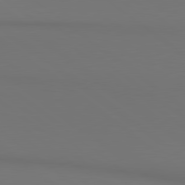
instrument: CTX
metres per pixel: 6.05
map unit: lApd
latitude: 80.7057
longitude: 153.8989
